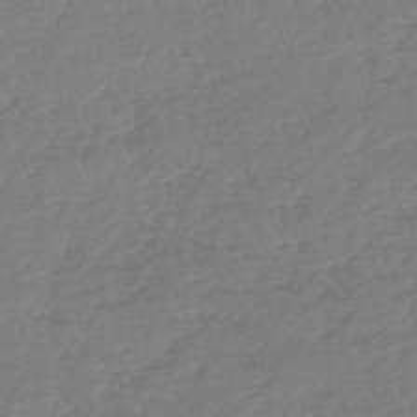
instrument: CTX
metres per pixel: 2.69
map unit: lHb
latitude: -45.0864
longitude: 70.3873
